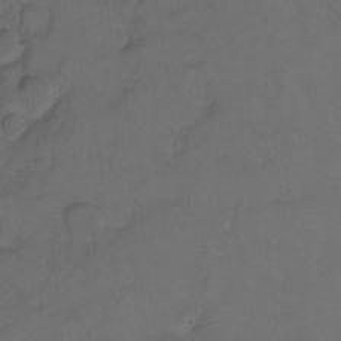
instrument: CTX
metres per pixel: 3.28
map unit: Hto
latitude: 3.3481
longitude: -32.4790
